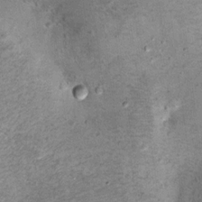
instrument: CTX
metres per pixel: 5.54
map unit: Hto
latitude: 11.7639
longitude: -36.7057
